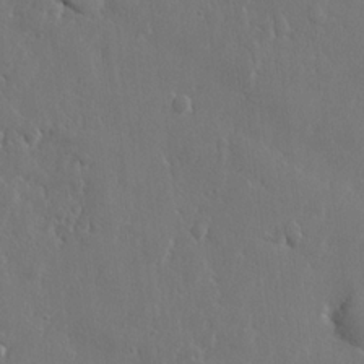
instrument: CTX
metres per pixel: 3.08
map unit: lHvf
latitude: 22.7624
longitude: 144.9920
